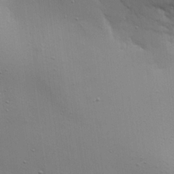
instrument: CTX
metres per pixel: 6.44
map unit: Aa
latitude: 21.9339
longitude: -142.0444
